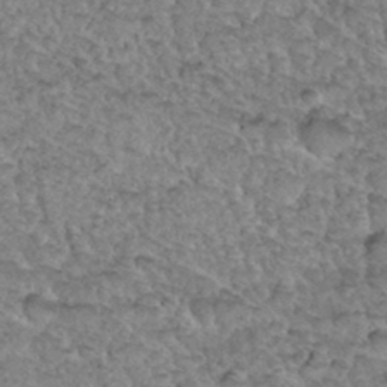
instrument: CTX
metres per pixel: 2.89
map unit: Hto
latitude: 35.3859
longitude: -47.7261
